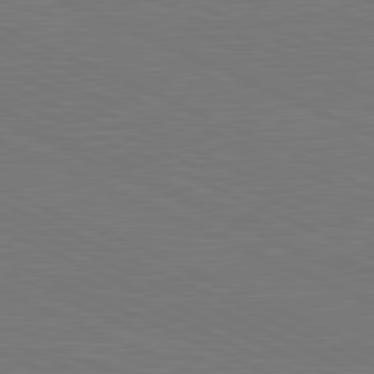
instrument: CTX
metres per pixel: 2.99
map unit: lApd
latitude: 81.5938
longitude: 149.5210
